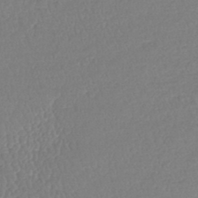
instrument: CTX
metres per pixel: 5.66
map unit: lHb
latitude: -44.5007
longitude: 68.6329
